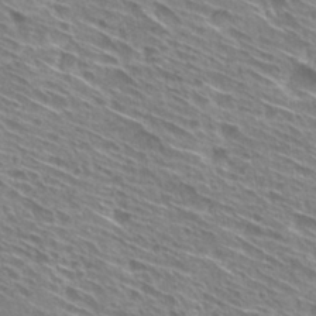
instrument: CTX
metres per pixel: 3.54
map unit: Hto
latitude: 28.8569
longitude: -44.5923
